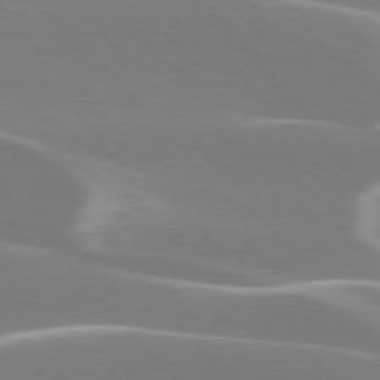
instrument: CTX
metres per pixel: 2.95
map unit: lApd
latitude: 75.7639
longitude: -63.4994
